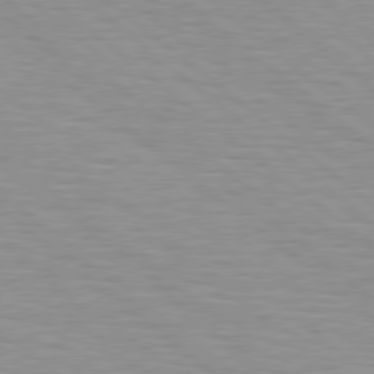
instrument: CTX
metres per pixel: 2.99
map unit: Hpe
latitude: 78.7813
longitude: -140.7057
